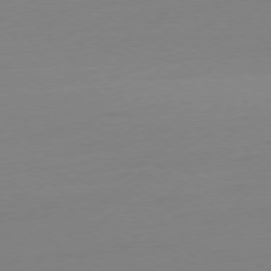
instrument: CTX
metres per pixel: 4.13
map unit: Ap
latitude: -78.3117
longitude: -66.4034
